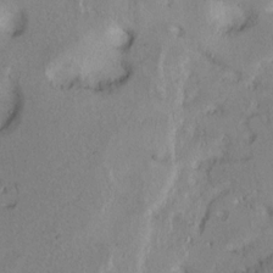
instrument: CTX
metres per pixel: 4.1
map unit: Ht
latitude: 10.3090
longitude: -31.9717
